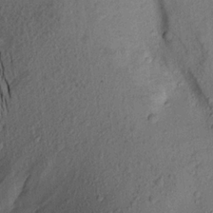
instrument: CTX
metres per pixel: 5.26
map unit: Aa
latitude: 16.7435
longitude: -146.4979
